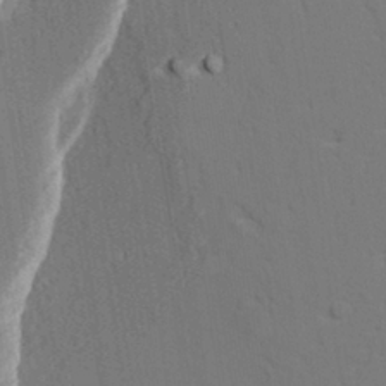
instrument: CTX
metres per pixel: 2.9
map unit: lAvf
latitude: 27.4804
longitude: -109.6505
